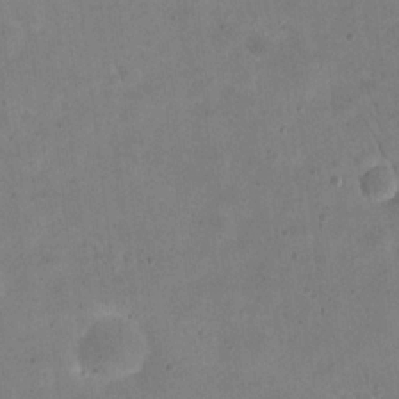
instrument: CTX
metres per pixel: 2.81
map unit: eHh
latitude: 20.4790
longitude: -63.5560
